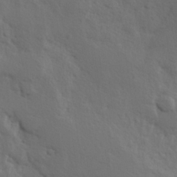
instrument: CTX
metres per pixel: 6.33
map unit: Hve
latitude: 25.2348
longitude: 145.4643
